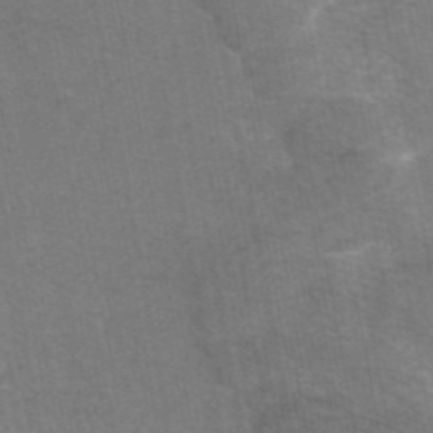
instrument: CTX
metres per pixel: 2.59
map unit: eAb
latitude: 47.2537
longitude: 105.5966
